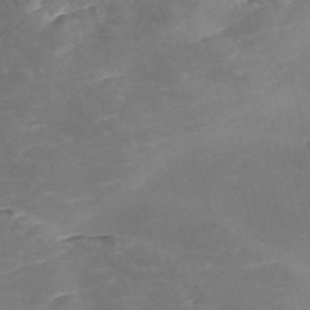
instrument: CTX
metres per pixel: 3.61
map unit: Nve
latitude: -58.1038
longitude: 59.1998
